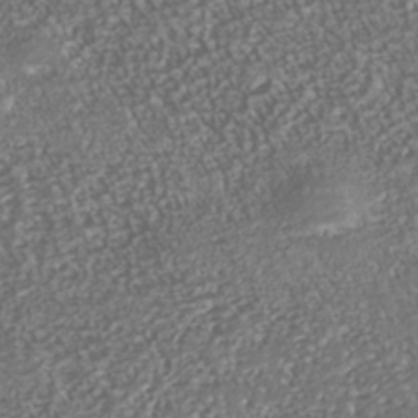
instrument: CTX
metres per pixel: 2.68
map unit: Nhe
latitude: -37.8800
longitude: -87.4237
